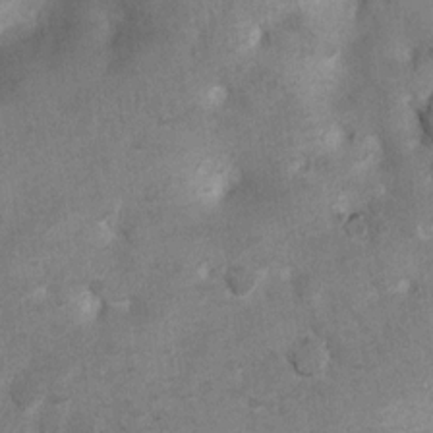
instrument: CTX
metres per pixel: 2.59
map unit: Nhu
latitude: 6.8191
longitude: -23.4993
